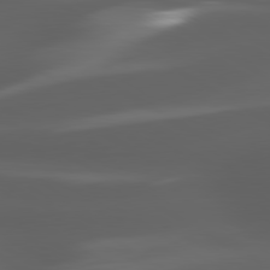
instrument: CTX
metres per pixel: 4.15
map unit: lApd
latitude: 80.1389
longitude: -144.1578
